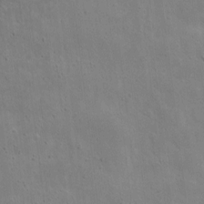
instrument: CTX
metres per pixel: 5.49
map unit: eHh
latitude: 9.2915
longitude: -72.8002
